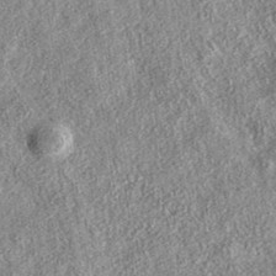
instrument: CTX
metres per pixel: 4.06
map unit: eAb
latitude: 37.3292
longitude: 108.6518
